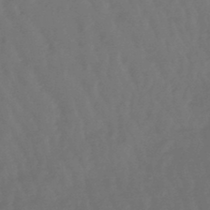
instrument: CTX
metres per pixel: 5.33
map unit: lHb
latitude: -47.7855
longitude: 79.5210
